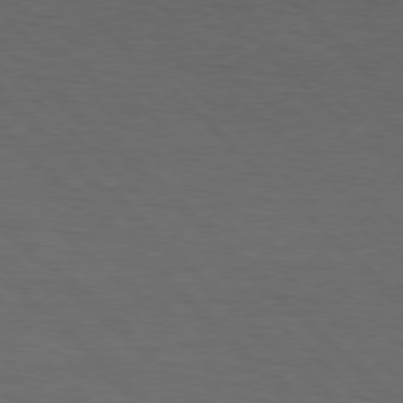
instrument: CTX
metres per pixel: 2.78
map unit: lApd
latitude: 75.6505
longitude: -83.6693
